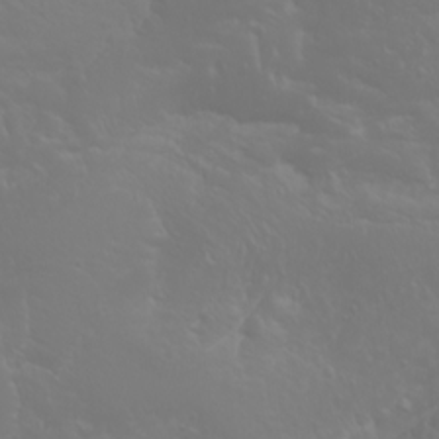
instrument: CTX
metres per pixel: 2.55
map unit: Htu
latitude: -1.0676
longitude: -74.8947
